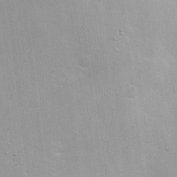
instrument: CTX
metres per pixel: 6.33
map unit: Nhu
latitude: 1.7071
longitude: -16.7624
